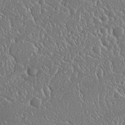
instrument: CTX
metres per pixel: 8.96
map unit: Nhu
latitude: 25.5182
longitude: -58.3278
